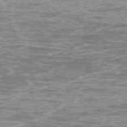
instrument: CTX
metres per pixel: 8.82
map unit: Ap
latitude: -78.2550
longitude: -63.8017
